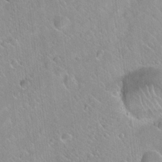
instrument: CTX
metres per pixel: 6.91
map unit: Hto
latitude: 20.4790
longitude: -53.6694
